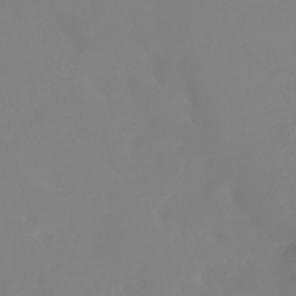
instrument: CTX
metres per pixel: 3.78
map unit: HNhu
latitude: -41.2943
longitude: 93.8422
